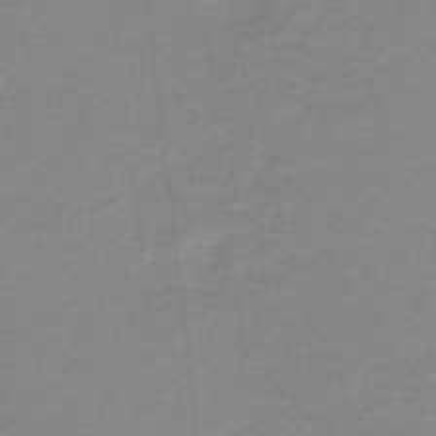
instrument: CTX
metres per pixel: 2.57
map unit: lHb
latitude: -40.1795
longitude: 65.2565
